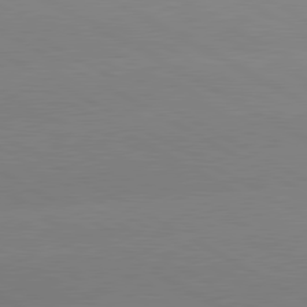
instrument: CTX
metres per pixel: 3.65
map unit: lApd
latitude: 80.5357
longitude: -153.2726
